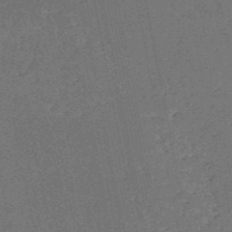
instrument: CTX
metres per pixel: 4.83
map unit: HNb
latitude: -51.7289
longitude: -49.2348
